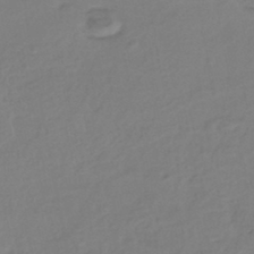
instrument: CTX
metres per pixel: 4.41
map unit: eHh
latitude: -42.0661
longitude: -32.3845
